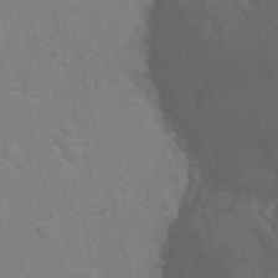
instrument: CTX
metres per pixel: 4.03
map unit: Ht
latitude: -2.0849
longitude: -26.8947
